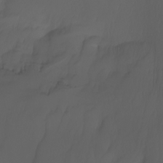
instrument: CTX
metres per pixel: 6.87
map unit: Nhu
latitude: -7.7855
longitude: -82.4223
